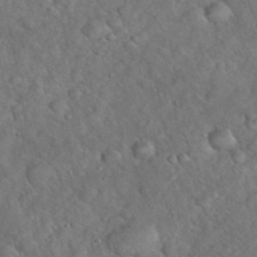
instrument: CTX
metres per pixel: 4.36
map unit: eHh
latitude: 38.8758
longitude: -57.2725
